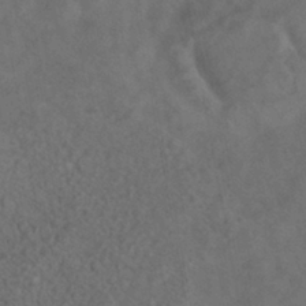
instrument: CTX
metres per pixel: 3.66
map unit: ANa
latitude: -39.2565
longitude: 97.0109
